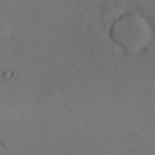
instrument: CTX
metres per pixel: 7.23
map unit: eHh
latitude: 15.8206
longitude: -67.7449
